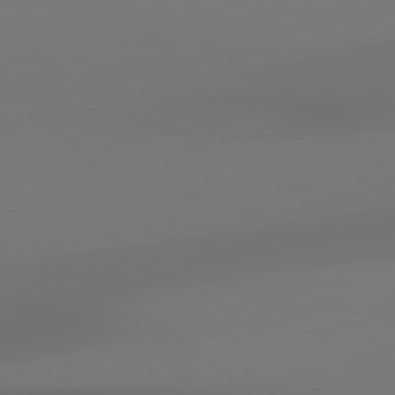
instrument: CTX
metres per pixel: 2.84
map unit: Hpe
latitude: 78.8947
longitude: -134.8380
